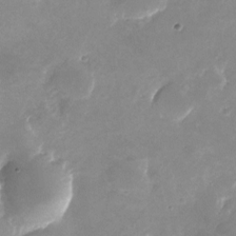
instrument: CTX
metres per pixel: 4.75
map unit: Nhu
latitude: -24.9542
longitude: -70.1578
